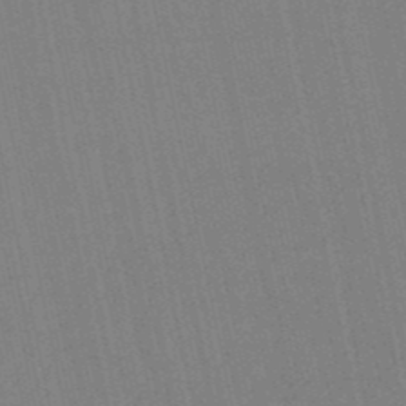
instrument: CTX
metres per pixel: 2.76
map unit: eHb
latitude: -50.2361
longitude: 69.5210
